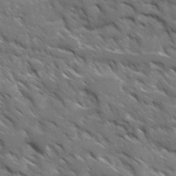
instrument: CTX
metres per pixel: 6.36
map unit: Ave
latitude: 17.4804
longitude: -130.7058
